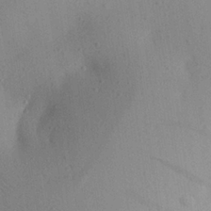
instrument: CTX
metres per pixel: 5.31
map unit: Aa
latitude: 22.6868
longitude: -139.3859
